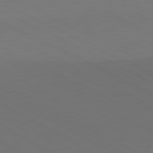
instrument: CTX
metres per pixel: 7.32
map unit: Ap
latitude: -82.2172
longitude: -71.9717
